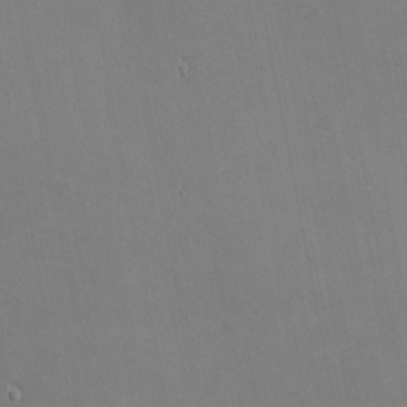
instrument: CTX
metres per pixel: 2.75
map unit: eHh
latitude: -2.2928
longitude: -81.4048
